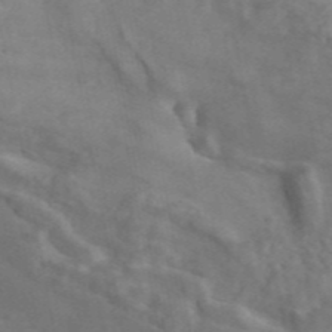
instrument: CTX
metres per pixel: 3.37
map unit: ANa
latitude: 45.3481
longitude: 26.5951
